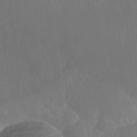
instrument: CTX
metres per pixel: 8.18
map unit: Nhe
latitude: -36.5384
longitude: -177.8772
